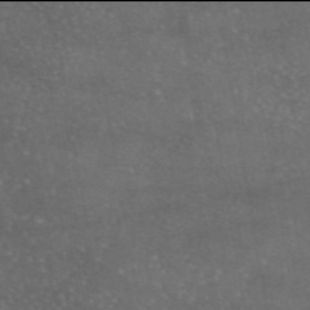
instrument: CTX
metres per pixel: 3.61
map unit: eAb
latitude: 45.9906
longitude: 114.8975
